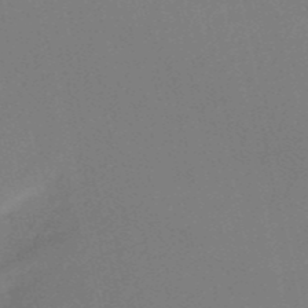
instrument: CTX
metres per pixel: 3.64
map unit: HNb
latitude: -52.4440
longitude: -49.6316
